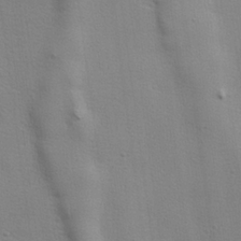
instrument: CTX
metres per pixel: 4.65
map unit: lHvf
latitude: 24.5545
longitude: 143.6532
